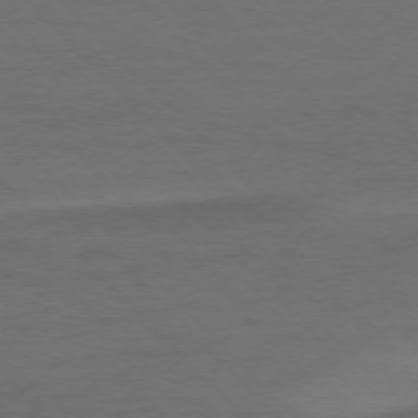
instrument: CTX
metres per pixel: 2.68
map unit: Ap
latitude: -77.4265
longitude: -71.6127
